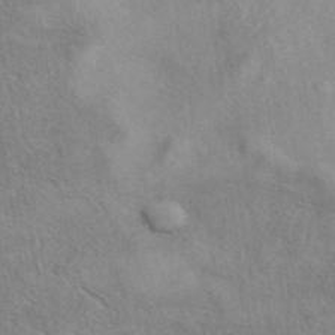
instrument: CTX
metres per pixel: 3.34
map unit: eAb
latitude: 41.3859
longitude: 110.3684
